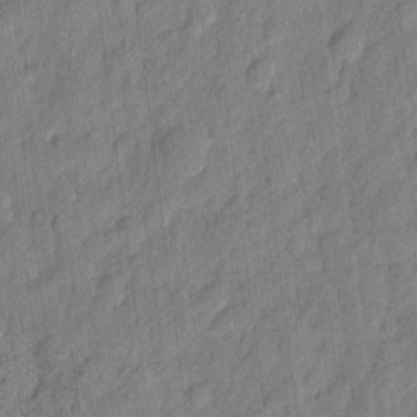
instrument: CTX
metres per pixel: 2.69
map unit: eHh
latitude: 6.7813
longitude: -75.5938
